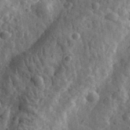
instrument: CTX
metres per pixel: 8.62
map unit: eHh
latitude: 34.0255
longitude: -79.9906
